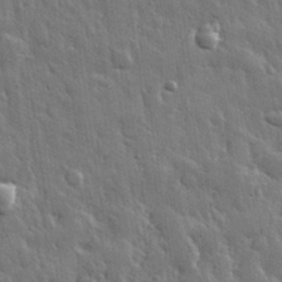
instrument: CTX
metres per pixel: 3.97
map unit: eHh
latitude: 31.0837
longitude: -79.2726
